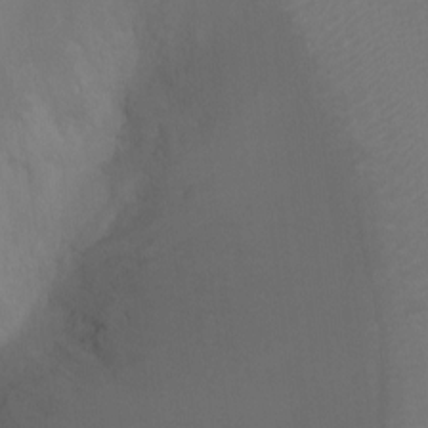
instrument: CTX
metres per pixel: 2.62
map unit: Ht
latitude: -9.6344
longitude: -33.4804
